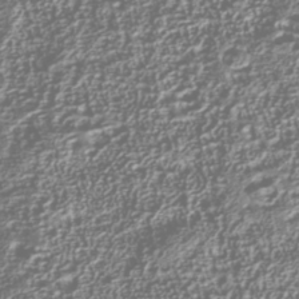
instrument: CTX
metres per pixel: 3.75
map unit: Nhu
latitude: -40.0094
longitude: -86.3656
